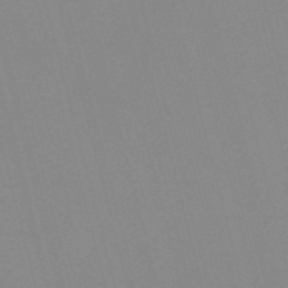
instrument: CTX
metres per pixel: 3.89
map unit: Nve
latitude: -57.5399
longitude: 61.9178
